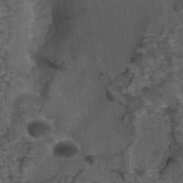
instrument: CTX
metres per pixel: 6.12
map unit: eAb
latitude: 43.8017
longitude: 106.3118
